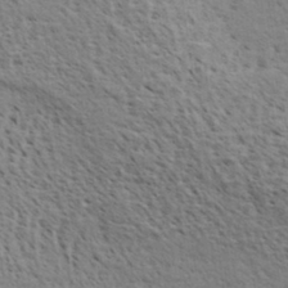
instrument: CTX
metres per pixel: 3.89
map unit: eHh
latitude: 34.1766
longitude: -141.0269
